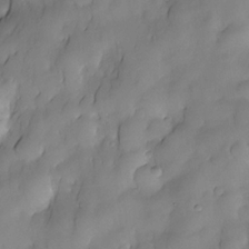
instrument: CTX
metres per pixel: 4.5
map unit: Nhe
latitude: -30.2928
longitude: -139.9339
